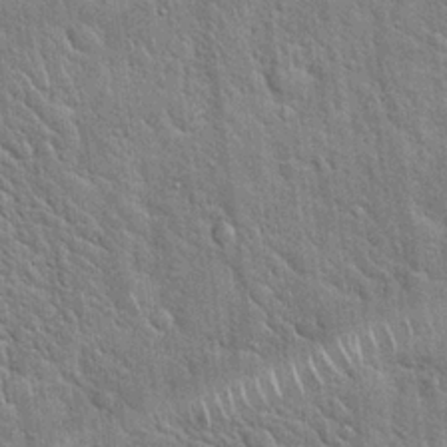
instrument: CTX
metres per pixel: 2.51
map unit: Hto
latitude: 20.3090
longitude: -51.4048
